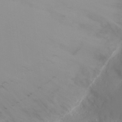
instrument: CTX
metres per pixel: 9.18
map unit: Ht
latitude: -6.4251
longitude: -25.8772
